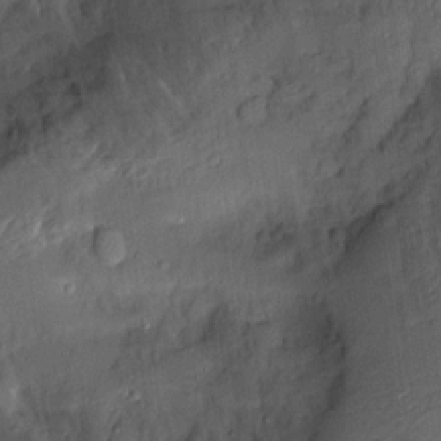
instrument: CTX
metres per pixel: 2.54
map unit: Aa
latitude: 13.4616
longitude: -139.6316
